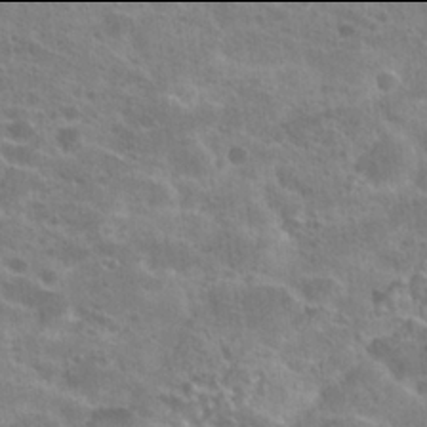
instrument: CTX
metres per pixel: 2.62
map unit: Hto
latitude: 21.9906
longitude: -38.9325
